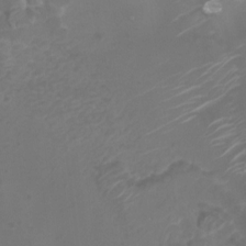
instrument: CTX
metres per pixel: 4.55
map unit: Htu
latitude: 3.6694
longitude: -20.0255
